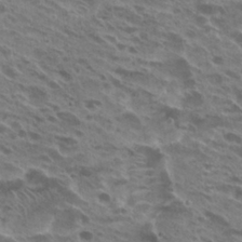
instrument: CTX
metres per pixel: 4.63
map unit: Hto
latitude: 25.1214
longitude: -40.3656
